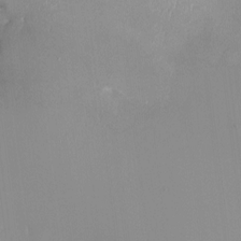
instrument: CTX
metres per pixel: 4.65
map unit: HNhu
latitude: -2.8030
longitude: -6.4034
